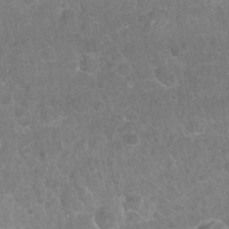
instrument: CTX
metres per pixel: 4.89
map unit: Nhu
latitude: 27.3671
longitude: -63.9339
